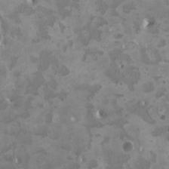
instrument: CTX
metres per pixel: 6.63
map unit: HNhu
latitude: 3.1970
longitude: -3.5560
